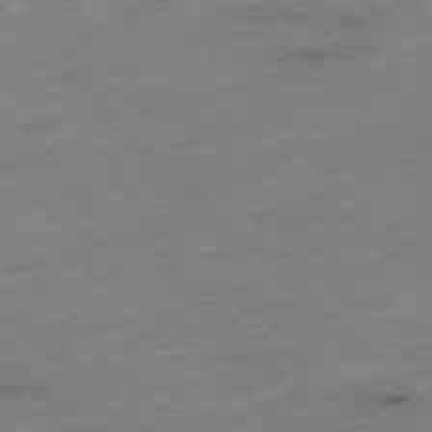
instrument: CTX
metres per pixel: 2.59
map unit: Hpe
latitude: -77.2187
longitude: -16.5735
